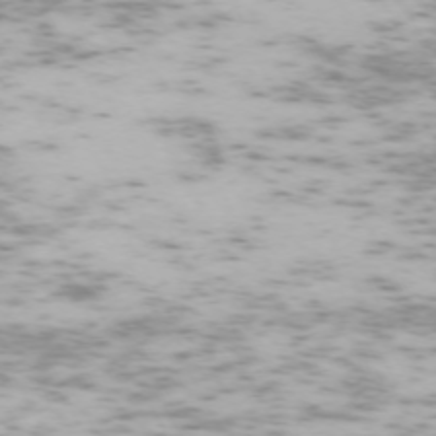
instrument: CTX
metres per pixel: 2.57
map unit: Hpe
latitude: -71.5588
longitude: 8.1417
